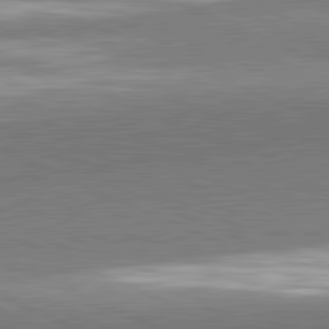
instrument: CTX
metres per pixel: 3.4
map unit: lApd
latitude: 82.0633
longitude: 162.0472
